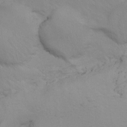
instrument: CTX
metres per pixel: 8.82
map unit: Ave
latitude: -1.3699
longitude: -112.2900
